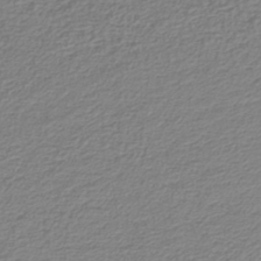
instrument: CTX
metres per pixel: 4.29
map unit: lHb
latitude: -42.9541
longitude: 71.6155
